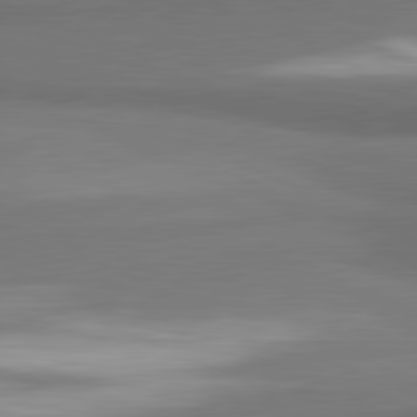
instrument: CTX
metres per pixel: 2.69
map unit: lApd
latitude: 81.5560
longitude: 174.3684
